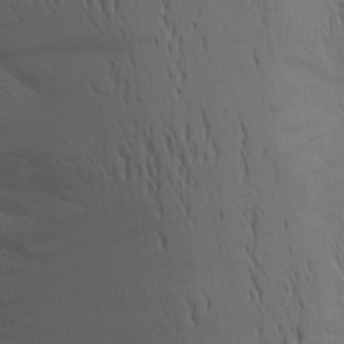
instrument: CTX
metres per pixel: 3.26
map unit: Aa
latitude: 15.8206
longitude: -147.4805
